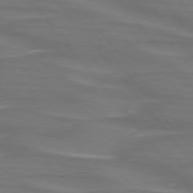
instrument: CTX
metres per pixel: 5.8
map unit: lApd
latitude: 75.2348
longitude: -80.4601
